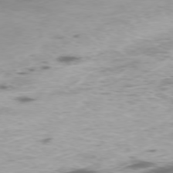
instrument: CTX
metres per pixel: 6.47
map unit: Ap
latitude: -76.6707
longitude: -68.6680
